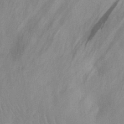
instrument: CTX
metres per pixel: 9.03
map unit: eHh
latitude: 30.5168
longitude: -72.4979
